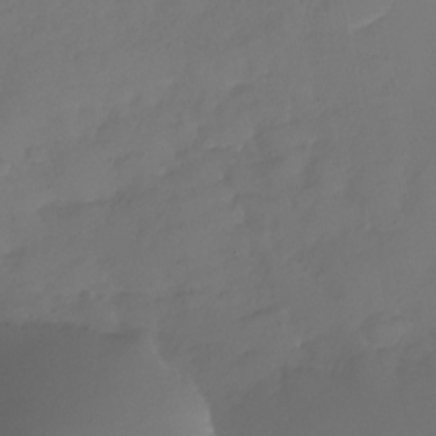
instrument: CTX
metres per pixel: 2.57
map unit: Nhu
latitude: -27.6532
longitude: -61.3859
